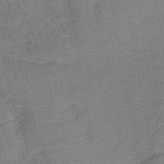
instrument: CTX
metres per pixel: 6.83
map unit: eHb
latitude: -42.0283
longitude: 79.8800
